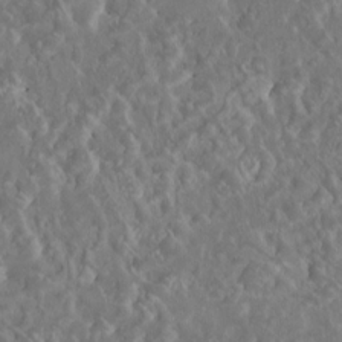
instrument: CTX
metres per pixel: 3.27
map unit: HNhu
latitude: 5.1025
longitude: 10.1417
